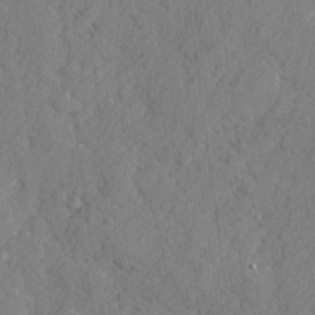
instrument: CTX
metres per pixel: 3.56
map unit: lHvf
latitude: 24.7246
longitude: 143.0108
